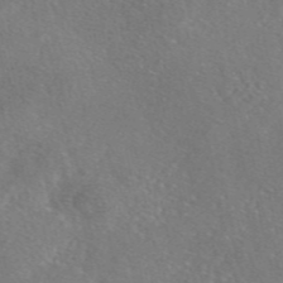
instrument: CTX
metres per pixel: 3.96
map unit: eAb
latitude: 46.8569
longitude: 113.9745
